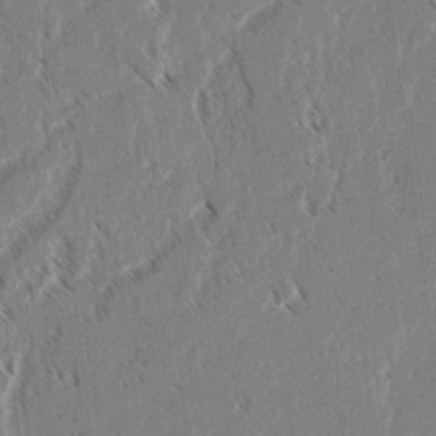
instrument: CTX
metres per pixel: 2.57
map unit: lAvf
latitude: 3.4804
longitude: -106.1767
